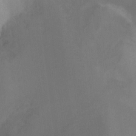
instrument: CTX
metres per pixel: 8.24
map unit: Ht
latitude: -16.6519
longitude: -44.8947
